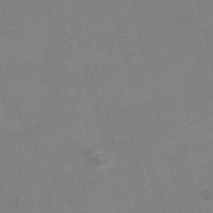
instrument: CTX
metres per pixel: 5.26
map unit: Nve
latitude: -57.1998
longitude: 64.0094
